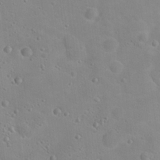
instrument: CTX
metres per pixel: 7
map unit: Hto
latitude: 17.5371
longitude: -39.3671
